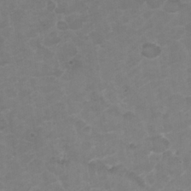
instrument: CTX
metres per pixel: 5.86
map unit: Nhu
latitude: 26.1011
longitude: -53.3482
